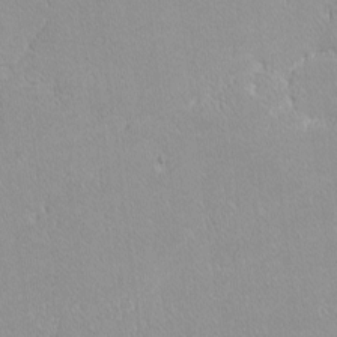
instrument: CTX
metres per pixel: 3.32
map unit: lHvf
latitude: -12.3495
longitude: -105.0648
